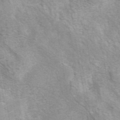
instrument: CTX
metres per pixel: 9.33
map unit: eAb
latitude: 41.6504
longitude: 107.3321
